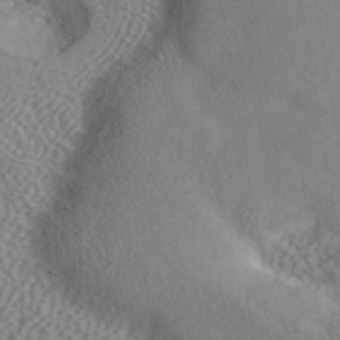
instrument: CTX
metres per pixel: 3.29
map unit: ANa
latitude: 42.2712
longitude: 55.1431
